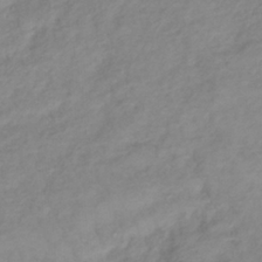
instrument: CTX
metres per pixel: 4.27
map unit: lHb
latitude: -36.7274
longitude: 72.7274
